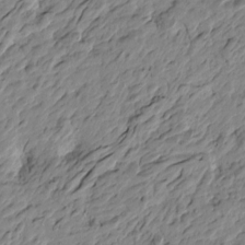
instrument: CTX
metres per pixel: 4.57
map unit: Htu
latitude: -4.1605
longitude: 178.8597
